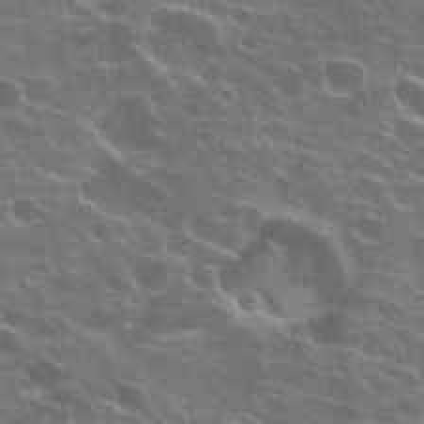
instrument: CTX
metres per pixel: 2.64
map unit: Hto
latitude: 22.1578
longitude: -40.5545
